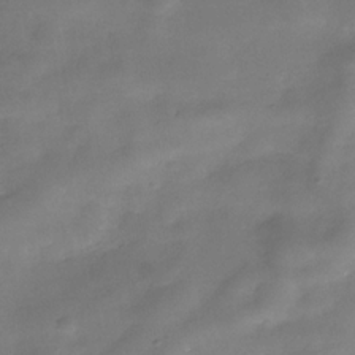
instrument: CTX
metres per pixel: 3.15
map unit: Hve
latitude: -31.2754
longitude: 93.3510
